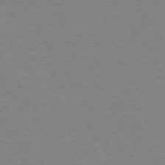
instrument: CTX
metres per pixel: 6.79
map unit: Hpe
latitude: 74.4223
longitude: -140.2333
